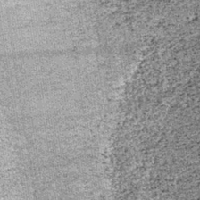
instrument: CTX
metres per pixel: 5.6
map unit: lHb
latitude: -38.7274
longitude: 67.2754
